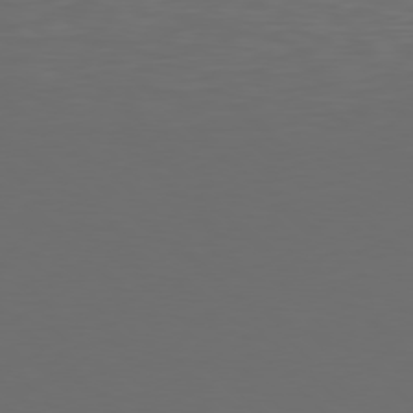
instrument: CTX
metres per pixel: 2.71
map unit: Hpe
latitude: 77.5749
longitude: -168.5924
